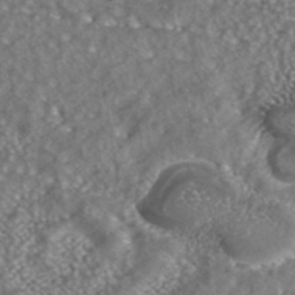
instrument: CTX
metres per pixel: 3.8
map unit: ANa
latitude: 42.5168
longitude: 23.8989
